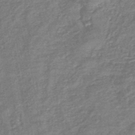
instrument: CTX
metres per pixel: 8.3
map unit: eHb
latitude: -43.2942
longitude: 83.9556
